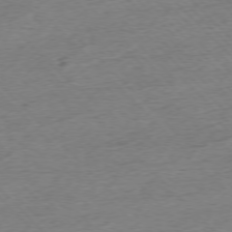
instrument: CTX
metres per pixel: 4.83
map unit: Ap
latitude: -76.6141
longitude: -97.5560
